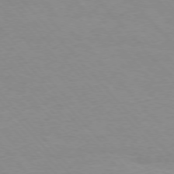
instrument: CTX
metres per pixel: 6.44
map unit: Ap
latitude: -76.6896
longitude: -87.9717
